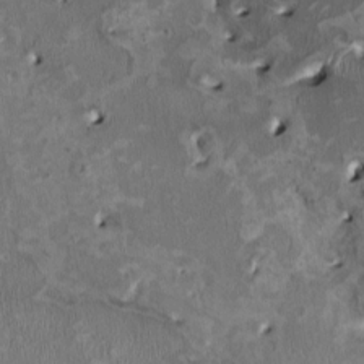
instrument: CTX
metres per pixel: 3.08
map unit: HNhu
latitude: 2.3845
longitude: -4.4601
